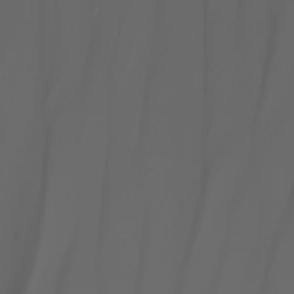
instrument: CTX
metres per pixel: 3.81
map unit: Nhu
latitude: -7.7855
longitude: -94.1389
